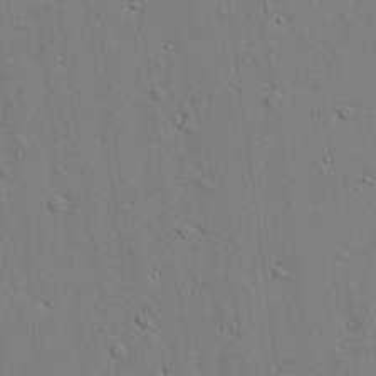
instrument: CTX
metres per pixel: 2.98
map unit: lAvf
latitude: 24.8002
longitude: -109.7260
